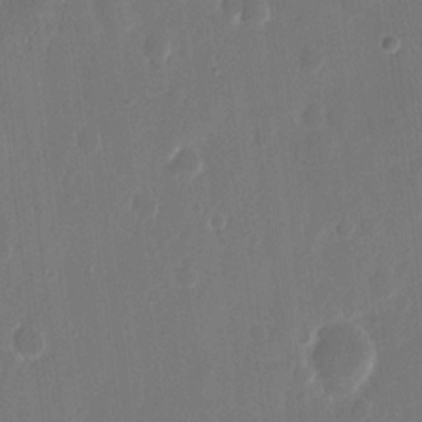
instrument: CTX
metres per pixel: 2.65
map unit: eHh
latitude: 12.2901
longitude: -72.5735
